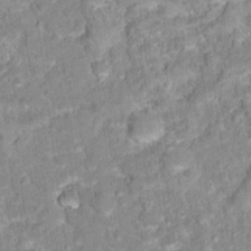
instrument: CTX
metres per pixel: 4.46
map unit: Hto
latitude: 16.6491
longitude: -36.6113
